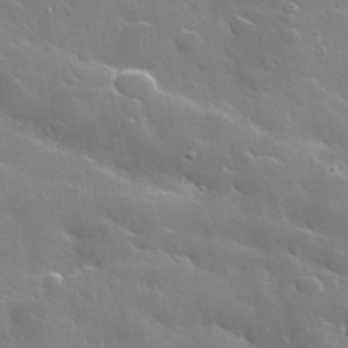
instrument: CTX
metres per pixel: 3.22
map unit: lHvf
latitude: 36.2145
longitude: -91.4049
